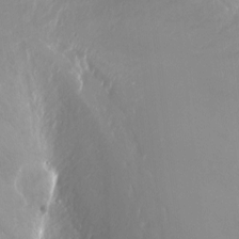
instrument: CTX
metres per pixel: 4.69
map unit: Nhu
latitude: -14.2173
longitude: -62.3656
